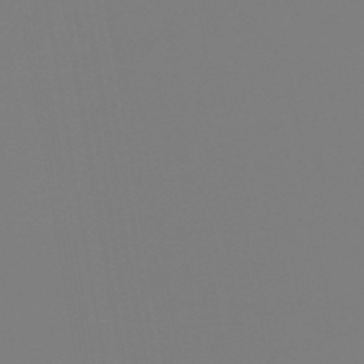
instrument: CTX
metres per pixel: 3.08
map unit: eHb
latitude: -50.2739
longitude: 74.4440
